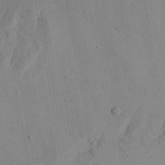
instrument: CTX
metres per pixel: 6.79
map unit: Aa
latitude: 22.2333
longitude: -142.8947
